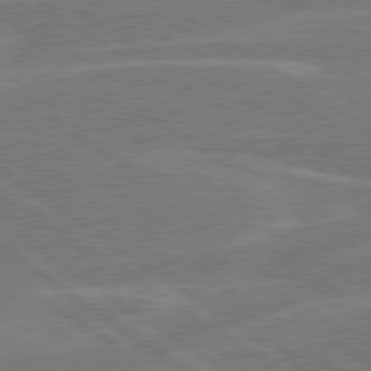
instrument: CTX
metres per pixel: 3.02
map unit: Hpe
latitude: 79.0270
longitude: -130.9703
